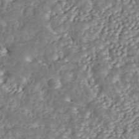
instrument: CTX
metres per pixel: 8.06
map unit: ANa
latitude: 45.6883
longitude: 37.1053
